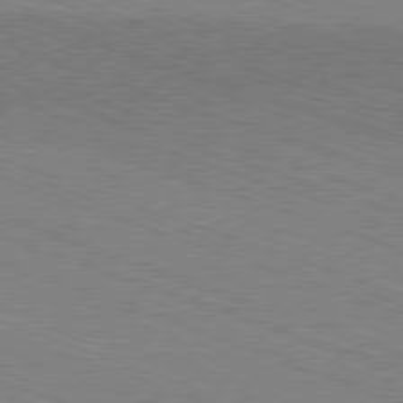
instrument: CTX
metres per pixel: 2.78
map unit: Ap
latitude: -81.3699
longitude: -73.2915
